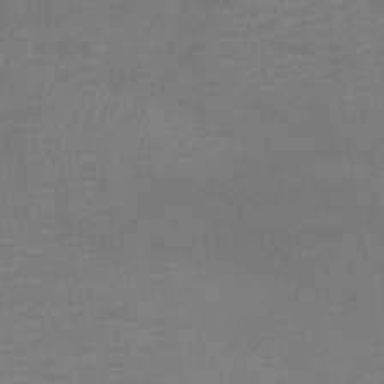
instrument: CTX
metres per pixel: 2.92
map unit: lHb
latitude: -34.7085
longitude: 64.5763
